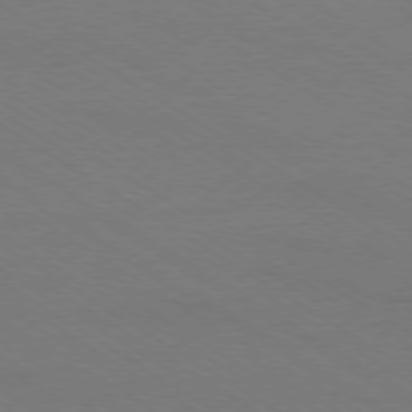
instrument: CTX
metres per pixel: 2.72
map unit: Ap
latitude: -79.1242
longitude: -84.3278
